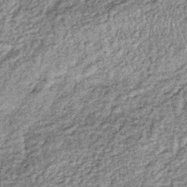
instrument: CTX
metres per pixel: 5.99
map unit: lHb
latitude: -36.3495
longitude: 66.4440
